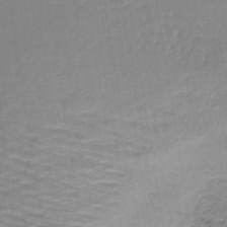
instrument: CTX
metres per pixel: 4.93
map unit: lHb
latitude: -42.9163
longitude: 59.0675
